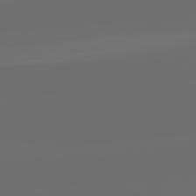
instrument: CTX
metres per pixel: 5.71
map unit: lApd
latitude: 82.1577
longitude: -164.9136
